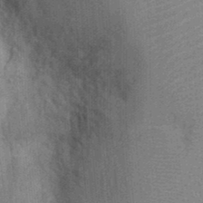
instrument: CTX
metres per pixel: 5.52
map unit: Ht
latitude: -2.3306
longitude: -15.4049
